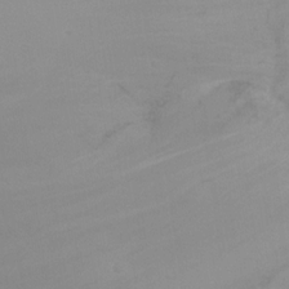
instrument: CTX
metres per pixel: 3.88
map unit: Ht
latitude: -8.7652
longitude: -32.9514
